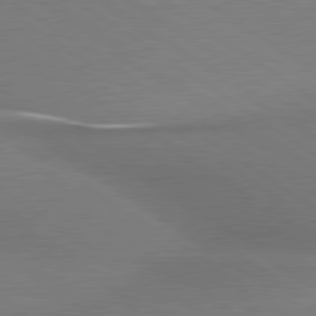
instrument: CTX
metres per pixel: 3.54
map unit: lApd
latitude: 79.8961
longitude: 178.8219
